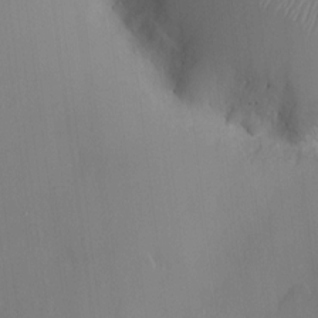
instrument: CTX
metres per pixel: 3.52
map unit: HNhu
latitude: 4.6490
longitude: -5.4048
